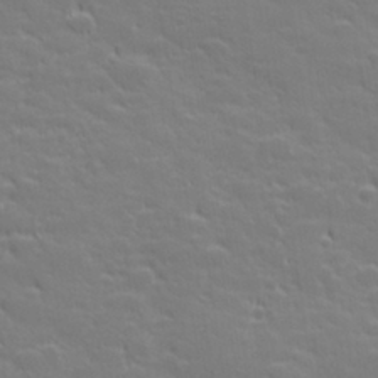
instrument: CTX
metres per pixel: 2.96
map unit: lHvf
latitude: 27.2159
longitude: 143.1809
